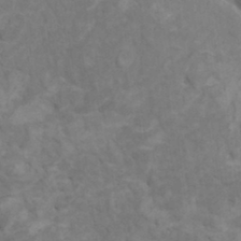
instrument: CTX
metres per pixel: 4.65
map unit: HNhu
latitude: 4.0255
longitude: -2.4601
